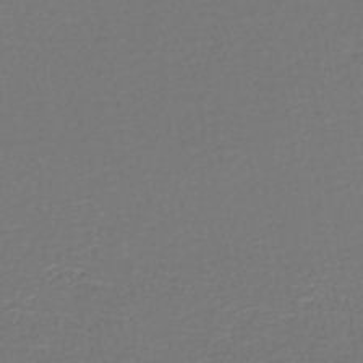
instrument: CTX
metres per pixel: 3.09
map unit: lHb
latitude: -43.6721
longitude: 57.4265
